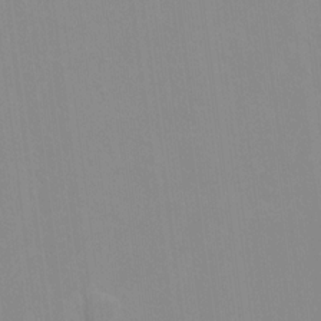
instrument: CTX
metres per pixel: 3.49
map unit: lAvf
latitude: 16.4223
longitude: -128.8380
